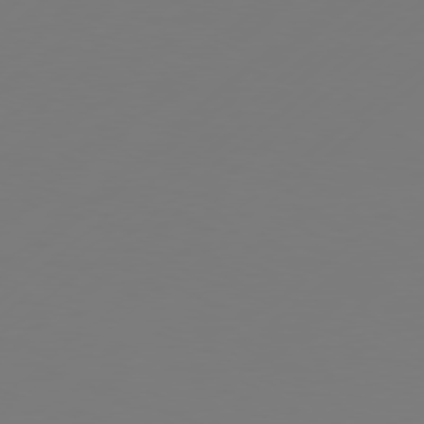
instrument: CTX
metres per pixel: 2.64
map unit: Hpe
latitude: 76.7435
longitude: -130.4790
